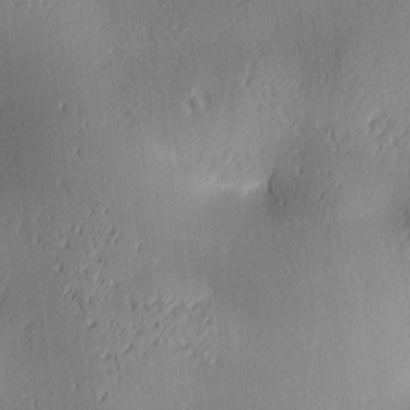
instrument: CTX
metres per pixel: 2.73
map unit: lAa
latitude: 3.6883
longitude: -117.4615
